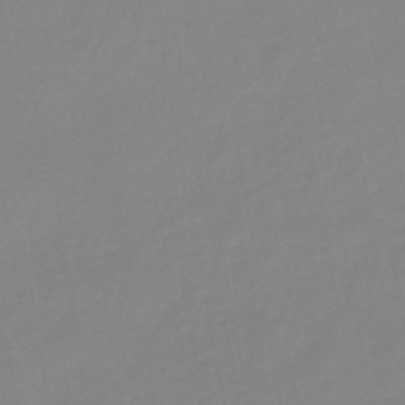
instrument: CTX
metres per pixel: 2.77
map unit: eHb
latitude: -44.8408
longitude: 85.7477
